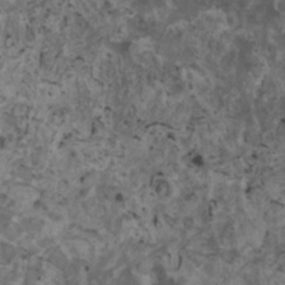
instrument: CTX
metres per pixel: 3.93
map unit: HNhu
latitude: 2.0633
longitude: 3.8611
